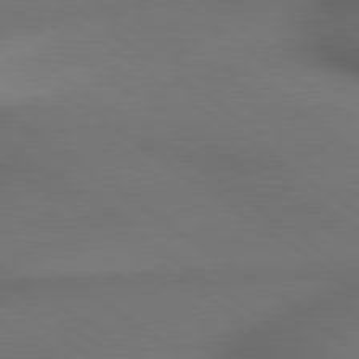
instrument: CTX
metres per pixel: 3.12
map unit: lApd
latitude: 79.3860
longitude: -174.2523
